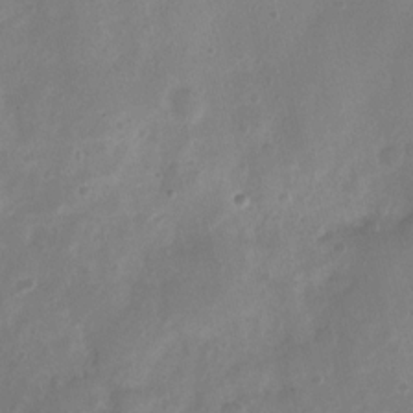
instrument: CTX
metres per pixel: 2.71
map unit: Nhu
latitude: 5.0836
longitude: -16.6491
